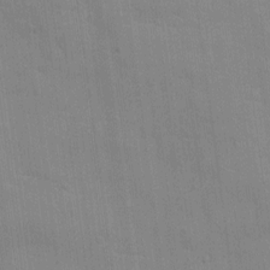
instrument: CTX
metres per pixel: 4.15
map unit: Ht
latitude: -4.7652
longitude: -14.7058
